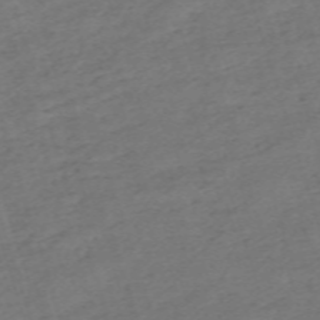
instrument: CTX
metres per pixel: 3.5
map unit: eHh
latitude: -62.8030
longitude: 53.9178
